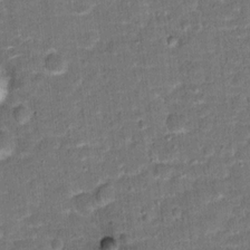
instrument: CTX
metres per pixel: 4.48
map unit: Hto
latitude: 15.4805
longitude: -38.8947
